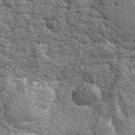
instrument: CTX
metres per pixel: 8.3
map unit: eHh
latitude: 32.1200
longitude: -67.7827
